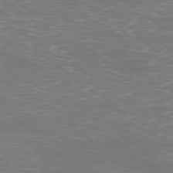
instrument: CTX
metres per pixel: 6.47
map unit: Ap
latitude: -79.0864
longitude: -61.8961
